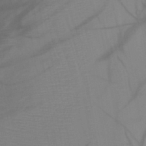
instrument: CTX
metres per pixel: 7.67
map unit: HNb
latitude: -44.8597
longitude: -43.9528
